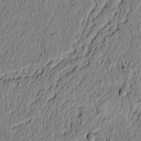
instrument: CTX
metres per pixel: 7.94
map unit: lAvf
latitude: 6.0822
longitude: 167.1998
